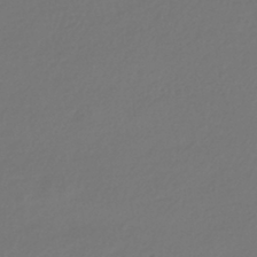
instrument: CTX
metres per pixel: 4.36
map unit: HNhu
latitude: -42.4440
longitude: 96.7652
